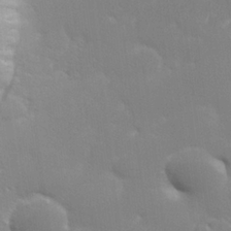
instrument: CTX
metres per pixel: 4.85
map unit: lHvf
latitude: 24.6112
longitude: 141.1998
